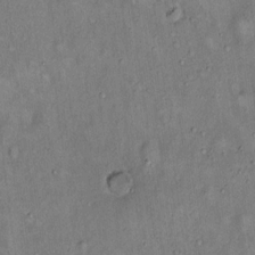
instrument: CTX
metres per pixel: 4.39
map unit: Hto
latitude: 14.7625
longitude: -58.9892
